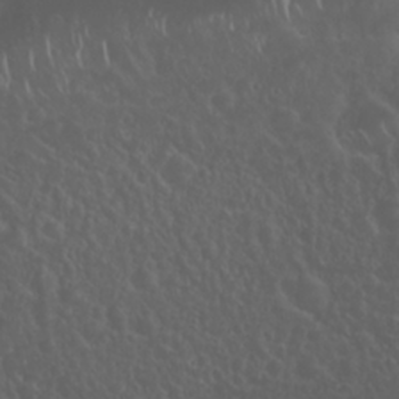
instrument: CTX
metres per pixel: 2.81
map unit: Nhu
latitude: 23.4804
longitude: -62.3468
